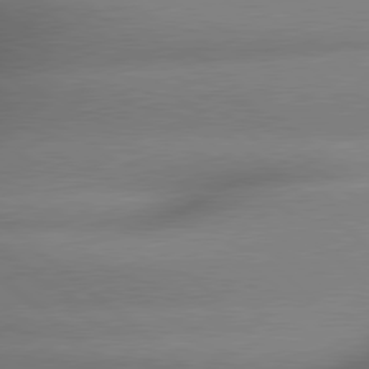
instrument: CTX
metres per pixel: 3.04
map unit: lApd
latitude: 79.5560
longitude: -163.5560
